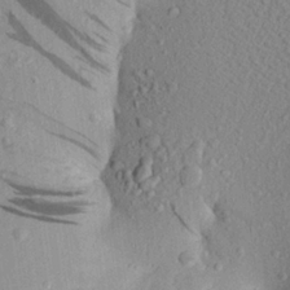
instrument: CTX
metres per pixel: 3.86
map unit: Aa
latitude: 22.1956
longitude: -148.0633
